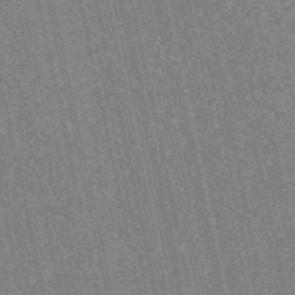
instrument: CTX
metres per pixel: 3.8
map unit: HNb
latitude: -53.9367
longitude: -38.1767
